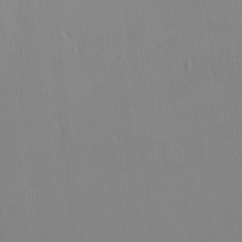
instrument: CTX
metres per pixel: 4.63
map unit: HNhu
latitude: 3.3481
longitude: 7.9367
